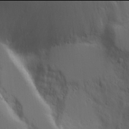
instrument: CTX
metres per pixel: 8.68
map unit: Aa
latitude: 17.9906
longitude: -124.8002
